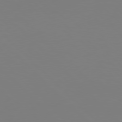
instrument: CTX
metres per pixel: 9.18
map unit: Hpe
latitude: 77.0647
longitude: -132.2712
